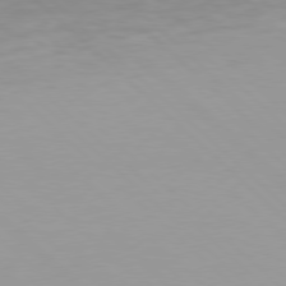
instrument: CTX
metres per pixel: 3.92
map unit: Hpe
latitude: 77.3670
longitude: -165.3860
